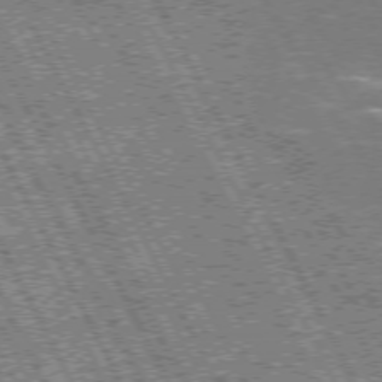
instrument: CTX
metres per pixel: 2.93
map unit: Hpe
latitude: 72.0822
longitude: -124.4412
